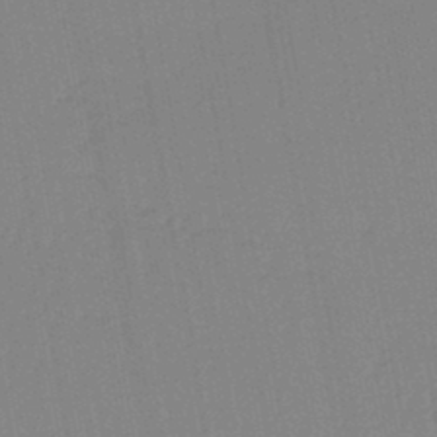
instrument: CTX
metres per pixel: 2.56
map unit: lHb
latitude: -44.6141
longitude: 63.2754
